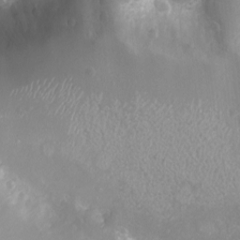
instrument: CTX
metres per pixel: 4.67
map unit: eHh
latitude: -4.4440
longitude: -74.7057
